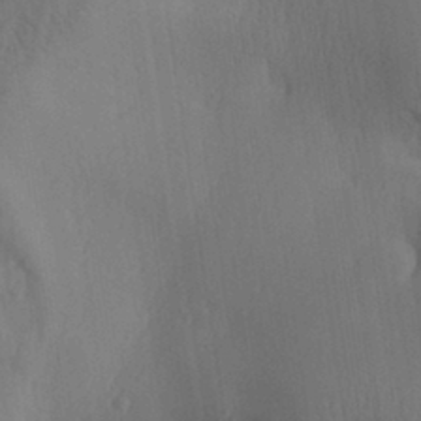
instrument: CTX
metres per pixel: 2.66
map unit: Aa
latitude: 32.2523
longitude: -141.0458
